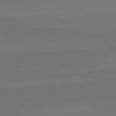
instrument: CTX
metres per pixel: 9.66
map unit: lApd
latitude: 82.2900
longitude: 145.0675
